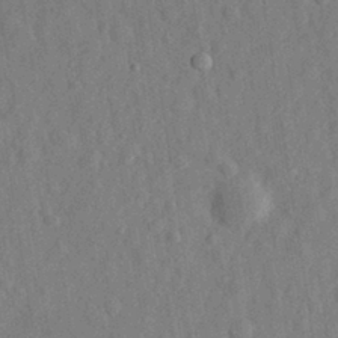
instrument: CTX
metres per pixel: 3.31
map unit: eHh
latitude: 29.1781
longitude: -76.5734
